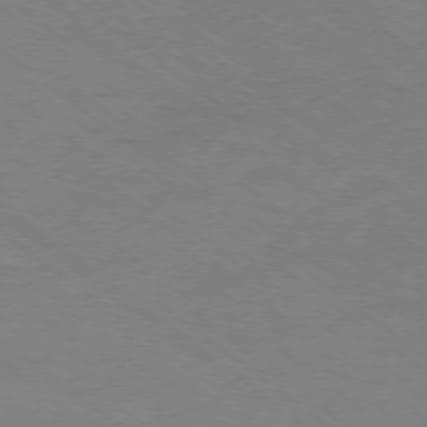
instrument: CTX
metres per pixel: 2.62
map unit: Ap
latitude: -78.2928
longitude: -76.1011
